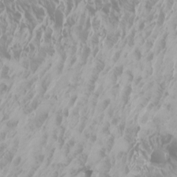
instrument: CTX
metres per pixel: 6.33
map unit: Htu
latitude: -6.2172
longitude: -72.2334
